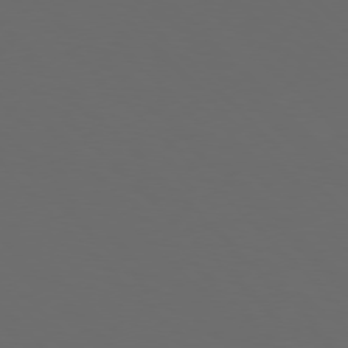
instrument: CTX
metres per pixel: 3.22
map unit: Hpe
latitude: 76.7246
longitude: -168.2523
